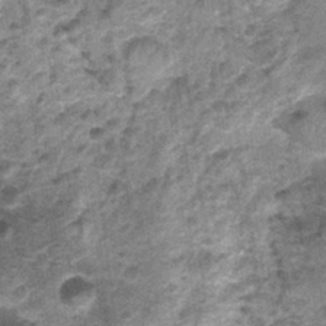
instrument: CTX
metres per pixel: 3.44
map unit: Nhu
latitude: 1.0836
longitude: -17.2159
